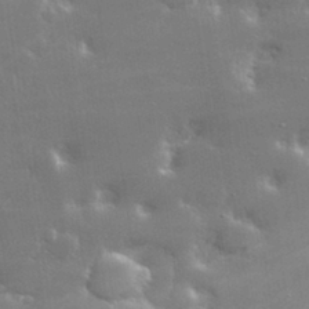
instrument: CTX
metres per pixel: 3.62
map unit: lHvf
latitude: 32.5924
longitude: -93.3481
